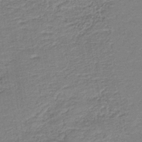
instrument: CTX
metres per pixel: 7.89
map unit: HNb
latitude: -41.1431
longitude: 50.8786
